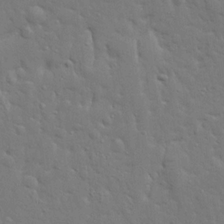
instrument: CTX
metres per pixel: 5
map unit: Ave
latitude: 17.5938
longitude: -141.4993
